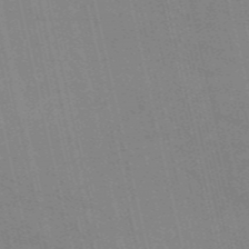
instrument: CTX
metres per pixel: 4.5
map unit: HNb
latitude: -54.0850
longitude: -40.7624
